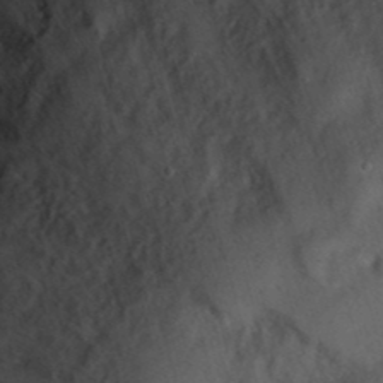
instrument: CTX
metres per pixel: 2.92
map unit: Hto
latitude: 21.1592
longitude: -50.0255
